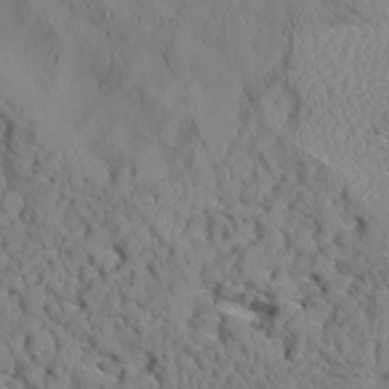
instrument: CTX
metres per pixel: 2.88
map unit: Aa
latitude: 8.9514
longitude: -135.1025
